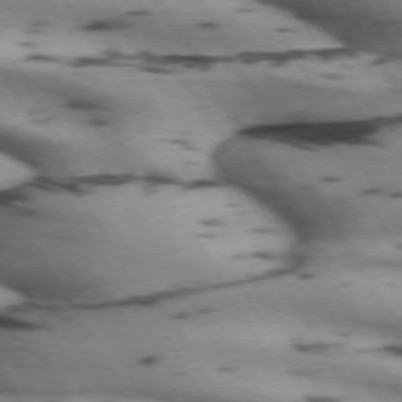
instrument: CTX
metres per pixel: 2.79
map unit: lApd
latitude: 71.8016
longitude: -52.4601
